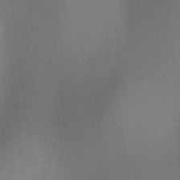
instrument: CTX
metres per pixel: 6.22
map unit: lAa
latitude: 2.5168
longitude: -115.5371
